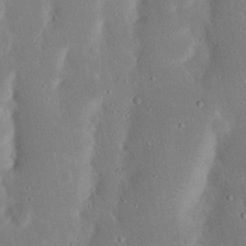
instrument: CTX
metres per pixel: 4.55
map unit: Nhu
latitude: 23.4426
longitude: -72.7247
